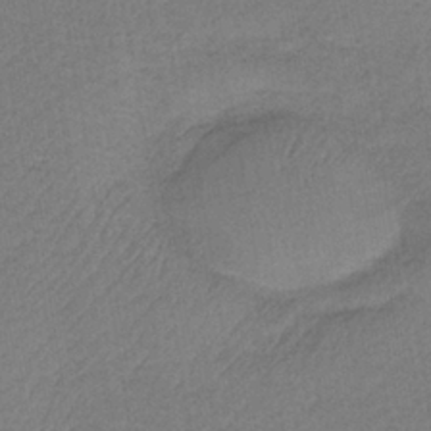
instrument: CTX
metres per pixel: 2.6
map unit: HNb
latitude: -34.0094
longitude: 62.3684
